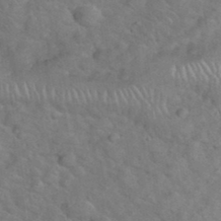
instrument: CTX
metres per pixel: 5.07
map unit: eHh
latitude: 37.8772
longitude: -65.3860
